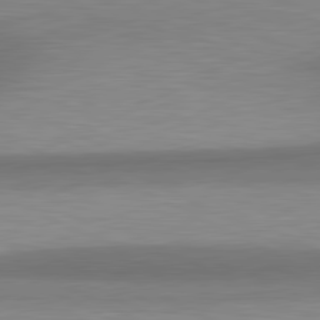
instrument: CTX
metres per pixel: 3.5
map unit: lApd
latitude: 81.1025
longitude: 139.6722
